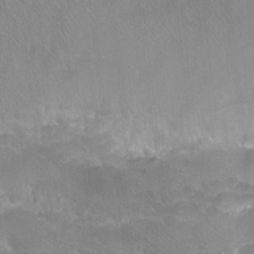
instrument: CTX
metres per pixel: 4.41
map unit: Ht
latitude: -6.7274
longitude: -36.6302
